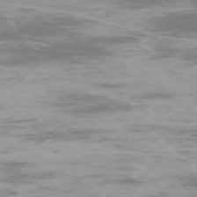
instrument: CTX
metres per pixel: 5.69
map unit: Ap
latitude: -75.9745
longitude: -75.2537
